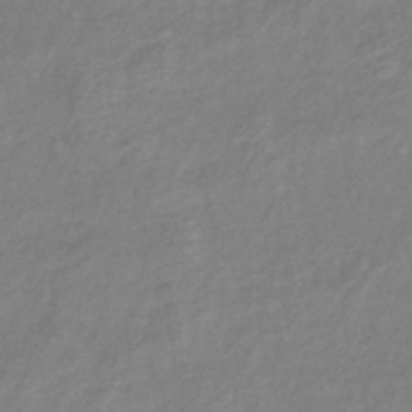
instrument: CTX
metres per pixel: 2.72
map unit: eHb
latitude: -40.9164
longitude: 81.4644
